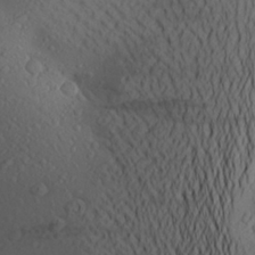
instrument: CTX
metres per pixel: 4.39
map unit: Aa
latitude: 26.1011
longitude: -147.5938
